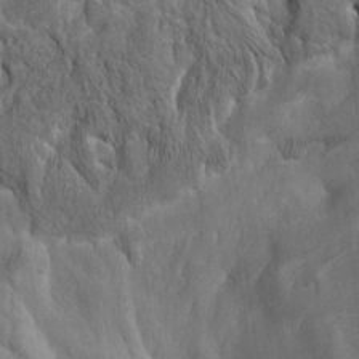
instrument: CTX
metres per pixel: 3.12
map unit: Htu
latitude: -7.8233
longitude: -66.6868
